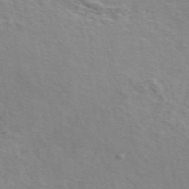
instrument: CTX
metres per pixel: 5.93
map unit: ANa
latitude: 49.1781
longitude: -74.3467
